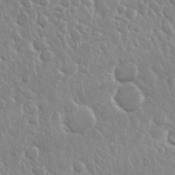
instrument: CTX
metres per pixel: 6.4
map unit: Nhu
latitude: 28.7435
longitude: -62.5924
